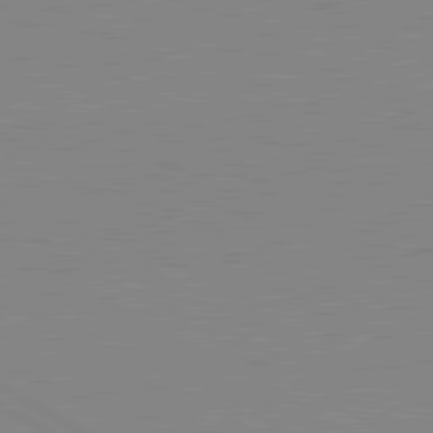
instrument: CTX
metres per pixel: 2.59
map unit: lApd
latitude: 80.5735
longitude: 151.8611
